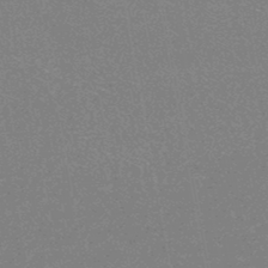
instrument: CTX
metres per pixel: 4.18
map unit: HNhu
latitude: -46.5196
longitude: 99.7100
